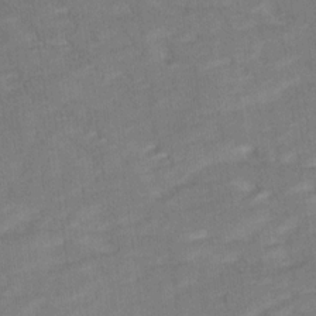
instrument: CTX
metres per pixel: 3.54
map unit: Ave
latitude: 18.7246
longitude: -135.8016
